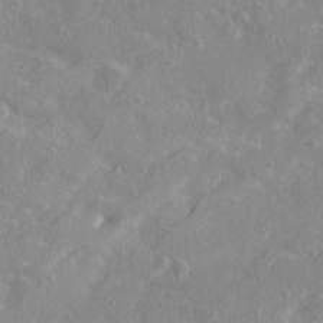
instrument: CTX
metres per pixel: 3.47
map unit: Ave
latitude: 21.2348
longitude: -130.3846
